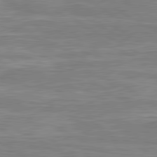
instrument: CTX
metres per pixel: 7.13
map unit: lApd
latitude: 80.7057
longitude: -172.7813
